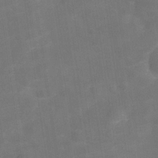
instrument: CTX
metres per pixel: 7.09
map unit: Hve
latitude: -29.8800
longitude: 93.6533
